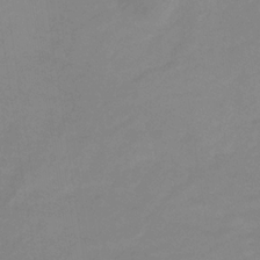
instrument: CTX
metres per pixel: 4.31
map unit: lHb
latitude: -31.5777
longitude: 66.4062
